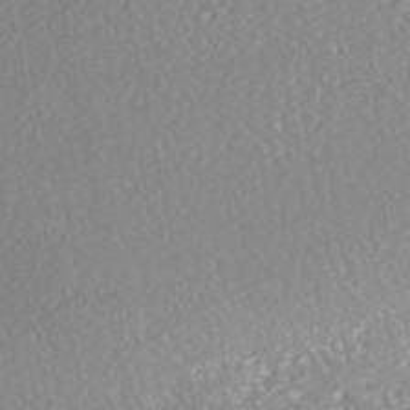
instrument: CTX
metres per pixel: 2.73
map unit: HNhu
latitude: -48.7086
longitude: 102.5574
